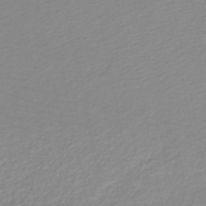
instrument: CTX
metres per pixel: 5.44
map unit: lHb
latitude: -46.3495
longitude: 64.9920
